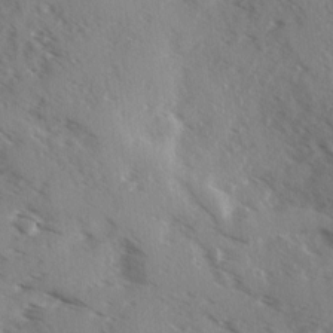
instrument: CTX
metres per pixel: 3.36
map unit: Ave
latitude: 1.0836
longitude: -110.8758
